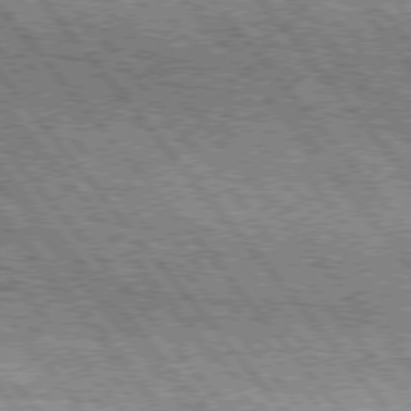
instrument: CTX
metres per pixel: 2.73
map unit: Hpe
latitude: 75.4615
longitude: -156.9702
